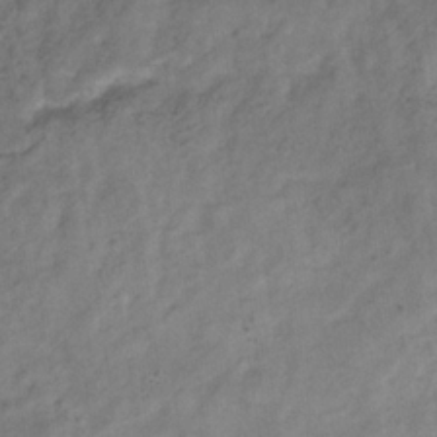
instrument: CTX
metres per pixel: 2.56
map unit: Hve
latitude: -33.3888
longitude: 89.8233
